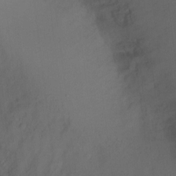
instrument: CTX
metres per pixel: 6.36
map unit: Ht
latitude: -11.2754
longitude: -27.6316
